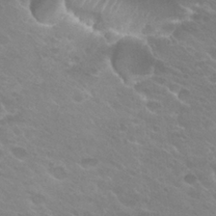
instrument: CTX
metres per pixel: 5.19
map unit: Hto
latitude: 25.4993
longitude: -37.1214
